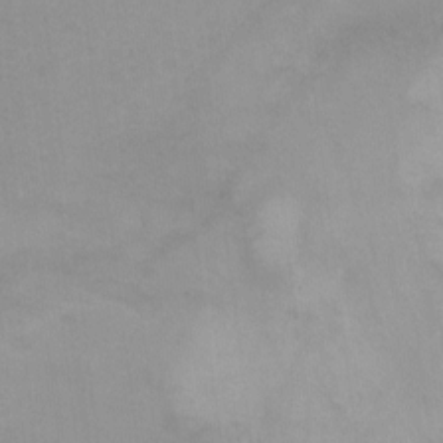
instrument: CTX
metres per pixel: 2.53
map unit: Nhu
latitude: -8.7652
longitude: -42.3278
